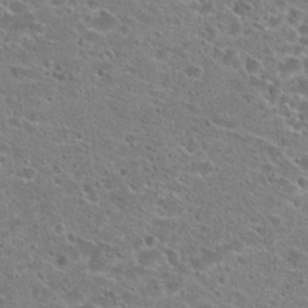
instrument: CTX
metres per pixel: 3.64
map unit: Hto
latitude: 23.2537
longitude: -43.3104
